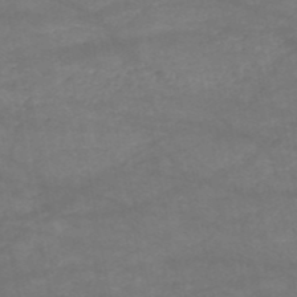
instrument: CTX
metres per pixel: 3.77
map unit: HNb
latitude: -51.2754
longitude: -39.6505
